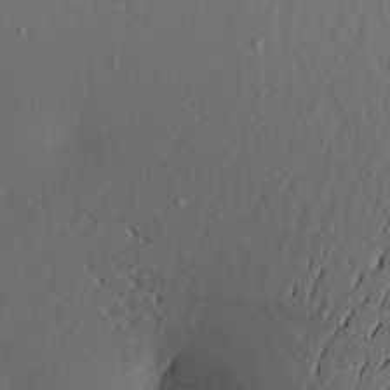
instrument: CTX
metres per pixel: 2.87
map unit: Aa
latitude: 22.4601
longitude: -146.5168
